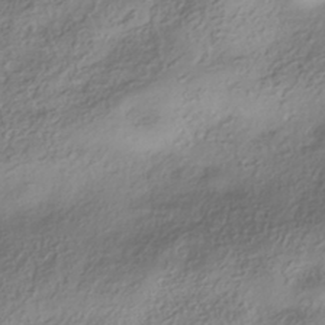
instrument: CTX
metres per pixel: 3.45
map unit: HNhu
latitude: -41.0864
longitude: 102.2362
